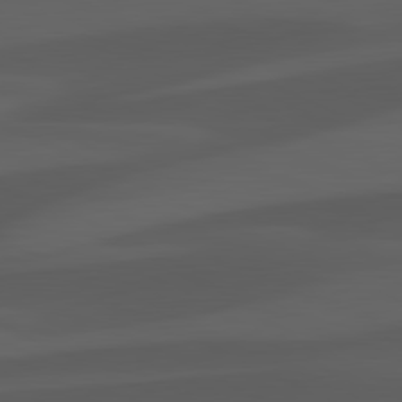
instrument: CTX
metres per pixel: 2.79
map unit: lApd
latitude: 81.4993
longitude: 123.6344
